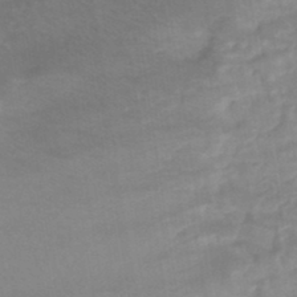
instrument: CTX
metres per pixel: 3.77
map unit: eHb
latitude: -45.1998
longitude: 84.9919
